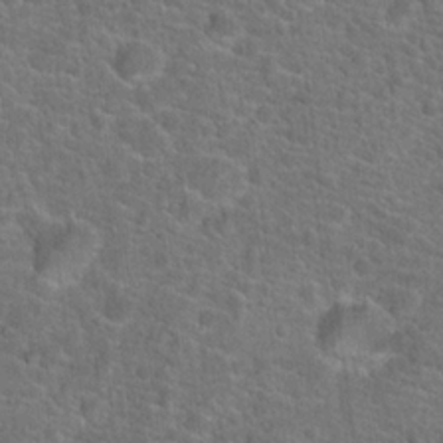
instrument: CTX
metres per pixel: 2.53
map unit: Hto
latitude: 19.9528
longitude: -43.8961
